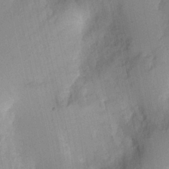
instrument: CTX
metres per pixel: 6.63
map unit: Nhu
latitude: 15.2915
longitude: -75.2159
